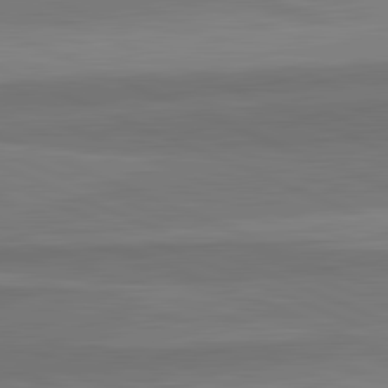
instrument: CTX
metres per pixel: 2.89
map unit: lApd
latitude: 82.7813
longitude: 157.6533
